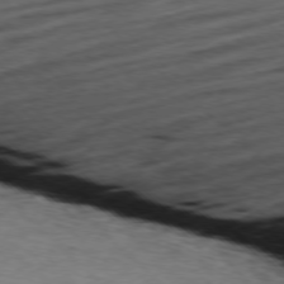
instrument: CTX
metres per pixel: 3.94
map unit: Ap
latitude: -78.1605
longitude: -61.2726
